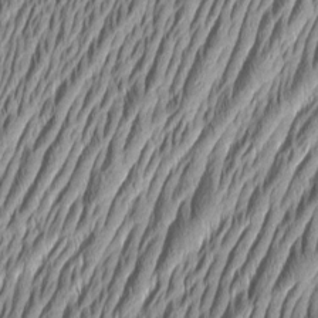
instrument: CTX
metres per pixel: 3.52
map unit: Aa
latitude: 6.8569
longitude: -129.3670
